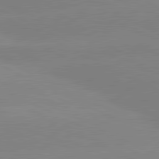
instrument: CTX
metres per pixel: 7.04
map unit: lApd
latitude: 81.2537
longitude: -151.1403
